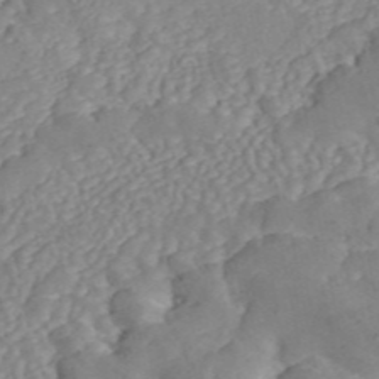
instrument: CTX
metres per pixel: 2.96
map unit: ANa
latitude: 46.8002
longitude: 49.7289
